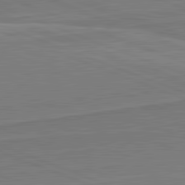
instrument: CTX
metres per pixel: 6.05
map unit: lApd
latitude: 82.1199
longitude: 140.5007
